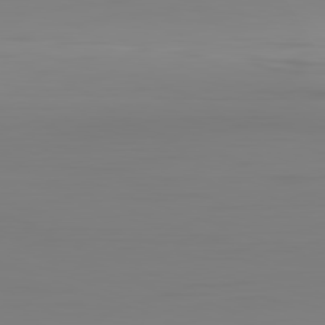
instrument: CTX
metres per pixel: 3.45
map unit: Hpe
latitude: -82.2550
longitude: 8.9731
